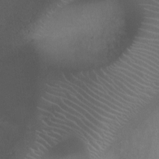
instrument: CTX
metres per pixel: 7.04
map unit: Ht
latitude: -8.8597
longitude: -21.3671
